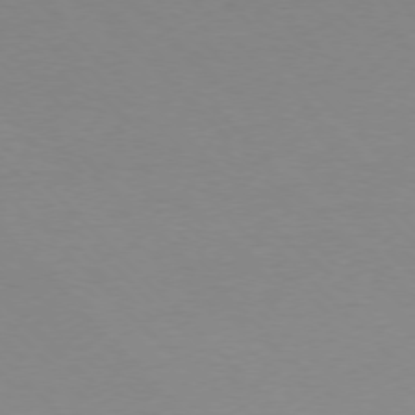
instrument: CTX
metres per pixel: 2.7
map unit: Ap
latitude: -76.8786
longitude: -70.8947
